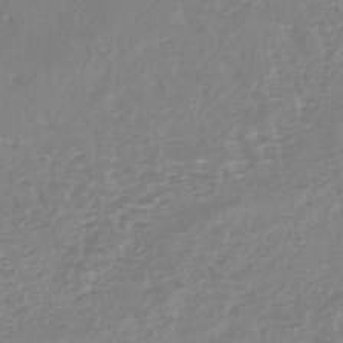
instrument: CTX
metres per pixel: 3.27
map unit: HNhu
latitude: -45.6722
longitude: 106.3496
